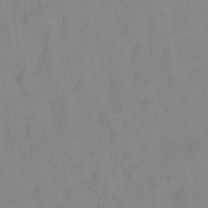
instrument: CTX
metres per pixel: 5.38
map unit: Ht
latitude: -10.9353
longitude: -39.4237
